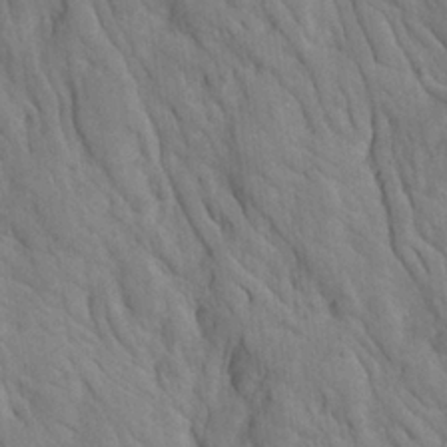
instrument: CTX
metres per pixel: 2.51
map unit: Ave
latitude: 23.3482
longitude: -134.3845
